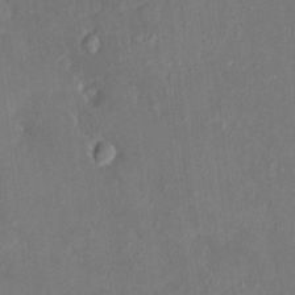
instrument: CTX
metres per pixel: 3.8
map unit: HNhu
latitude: 6.6113
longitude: 3.6910
